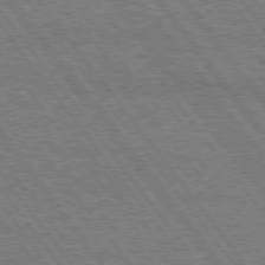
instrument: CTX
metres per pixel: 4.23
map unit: Hpe
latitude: 74.6868
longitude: -139.6505
